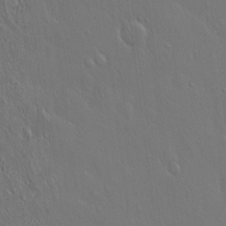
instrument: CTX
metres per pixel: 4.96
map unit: Hto
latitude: 17.7450
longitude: -56.6490
